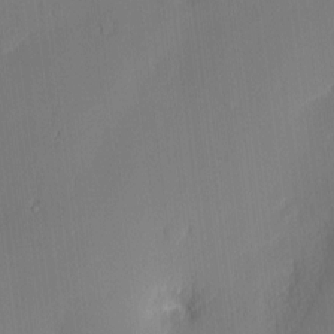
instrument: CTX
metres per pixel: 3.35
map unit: Nhu
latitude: 2.9136
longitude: -76.0633
